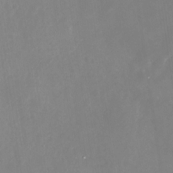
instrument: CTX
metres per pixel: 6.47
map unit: Nhu
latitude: -29.6344
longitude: -78.4223
